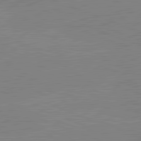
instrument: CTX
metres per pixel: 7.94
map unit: lApd
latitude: 81.8961
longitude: -158.4601
